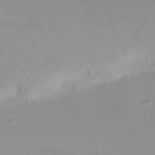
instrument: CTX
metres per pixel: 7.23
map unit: eHh
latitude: -9.8989
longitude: -66.3278
